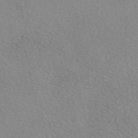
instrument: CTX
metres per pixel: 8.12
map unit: eAb
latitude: 49.7261
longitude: 106.5385
